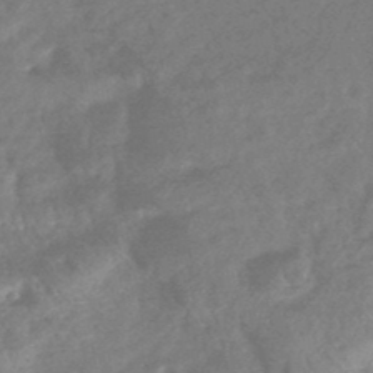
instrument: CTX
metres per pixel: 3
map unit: HNhu
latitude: -45.5399
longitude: 92.7841
